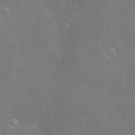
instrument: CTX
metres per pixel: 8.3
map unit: Hve
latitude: -10.9731
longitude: 174.4817
